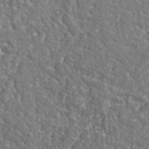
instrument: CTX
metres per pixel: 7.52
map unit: eHh
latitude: 42.4223
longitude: -91.4426
